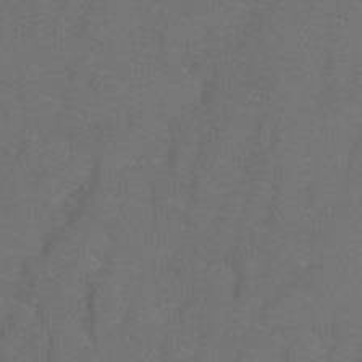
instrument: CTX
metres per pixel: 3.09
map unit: Hto
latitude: 3.3670
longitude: -32.7624
